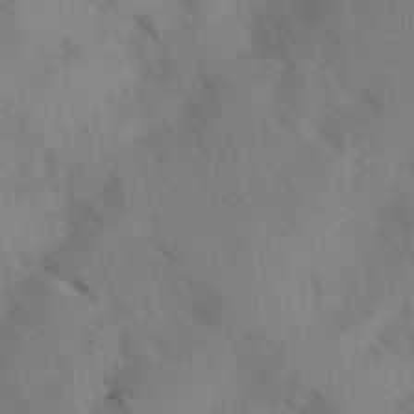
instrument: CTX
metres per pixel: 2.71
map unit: Ave
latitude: -0.2173
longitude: -111.4238
